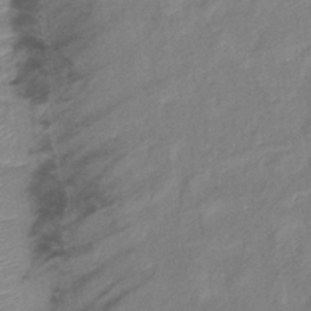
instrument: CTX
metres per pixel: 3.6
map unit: lHb
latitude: -40.7274
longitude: 78.0283
